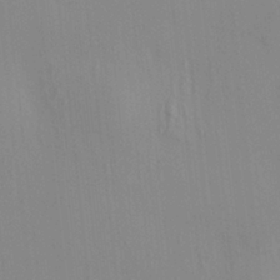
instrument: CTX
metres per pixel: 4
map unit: HNhu
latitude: 7.2537
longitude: 13.4077
